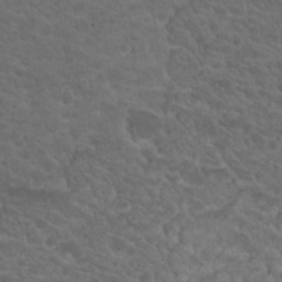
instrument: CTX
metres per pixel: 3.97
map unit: Hto
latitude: 19.1403
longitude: -34.6679
